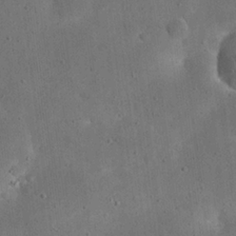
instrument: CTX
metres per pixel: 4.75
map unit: eHh
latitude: 23.5182
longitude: -66.8569
